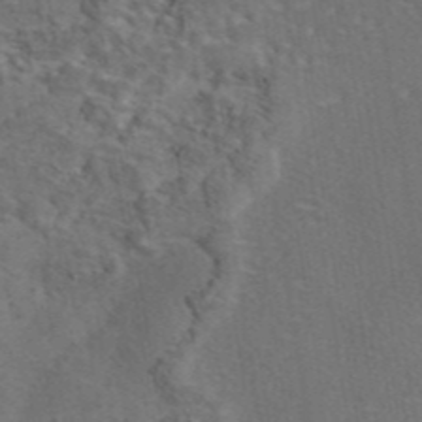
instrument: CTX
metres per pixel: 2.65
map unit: eAb
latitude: 43.4427
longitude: 111.1242
